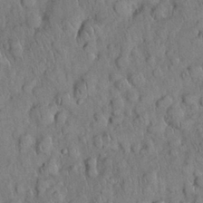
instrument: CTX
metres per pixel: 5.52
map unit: Nhu
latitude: 28.1767
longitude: -69.0837
